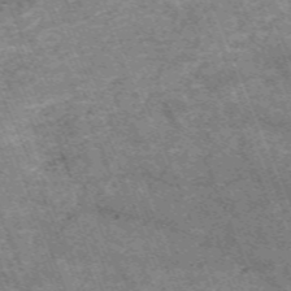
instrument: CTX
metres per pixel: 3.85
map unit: HNb
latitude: -54.4251
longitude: -48.1578
